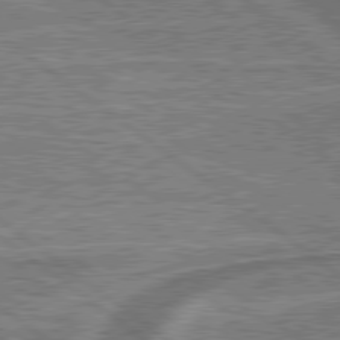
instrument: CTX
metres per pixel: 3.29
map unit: lApd
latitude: 79.6316
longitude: 174.5006
